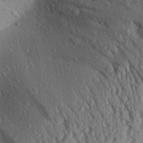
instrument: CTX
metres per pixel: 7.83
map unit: Aa
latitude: 30.7058
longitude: -138.2522
